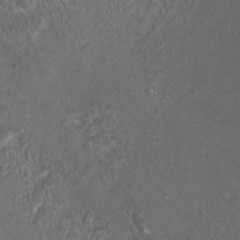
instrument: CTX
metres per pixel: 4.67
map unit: HNhu
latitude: 4.6301
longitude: -2.2522
